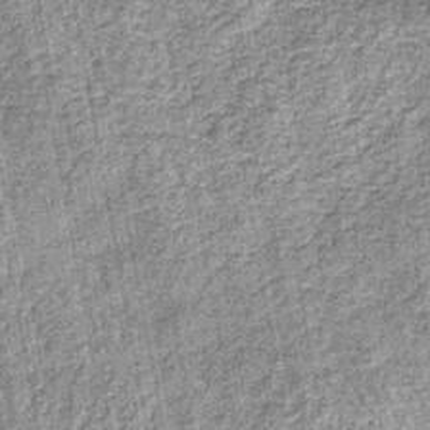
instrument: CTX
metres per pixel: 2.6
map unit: lHb
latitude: -38.8408
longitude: 64.7463
